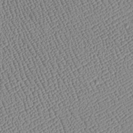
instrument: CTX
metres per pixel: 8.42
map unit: Htu
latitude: -6.6707
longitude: 155.8800
